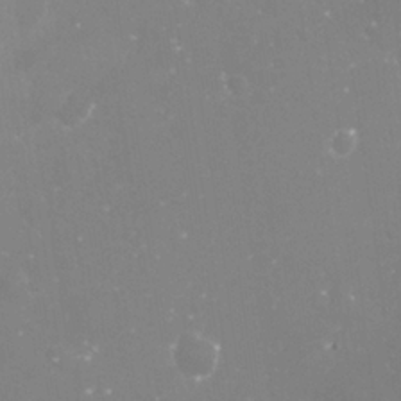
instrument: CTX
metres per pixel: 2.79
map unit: Nve
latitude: -17.5588
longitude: -59.4426
